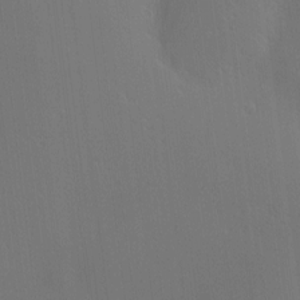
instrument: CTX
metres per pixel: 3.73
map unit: Hve
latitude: -9.6155
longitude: 175.6910
